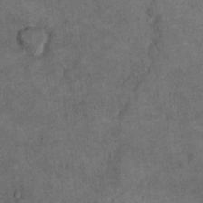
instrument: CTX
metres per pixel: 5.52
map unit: Hto
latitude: 8.0255
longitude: -36.0444
